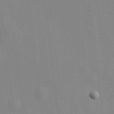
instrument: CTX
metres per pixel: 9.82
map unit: HNhu
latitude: 11.9906
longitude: 9.9178
